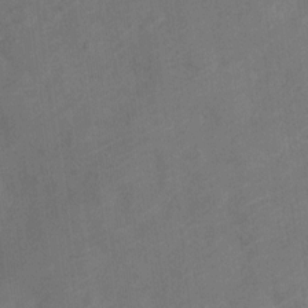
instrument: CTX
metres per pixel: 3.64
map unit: Nve
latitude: -19.6533
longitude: 108.4629
